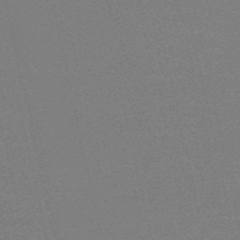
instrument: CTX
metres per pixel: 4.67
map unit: HNb
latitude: -50.1417
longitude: -52.1011
